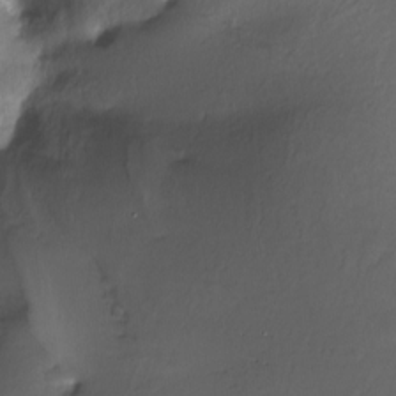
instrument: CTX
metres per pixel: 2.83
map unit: Nhe
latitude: -27.7288
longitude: -110.4412
